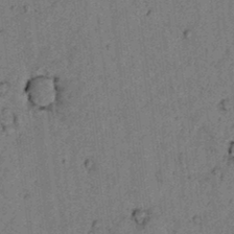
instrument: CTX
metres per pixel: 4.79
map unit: lAvf
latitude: 4.3656
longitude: 158.8030
